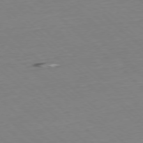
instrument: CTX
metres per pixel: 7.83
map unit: Hpe
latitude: -77.9556
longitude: 14.0094
